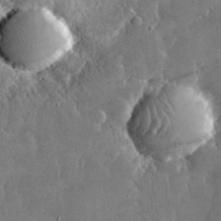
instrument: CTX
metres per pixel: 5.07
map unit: lHvf
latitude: 31.6127
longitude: -93.6316
